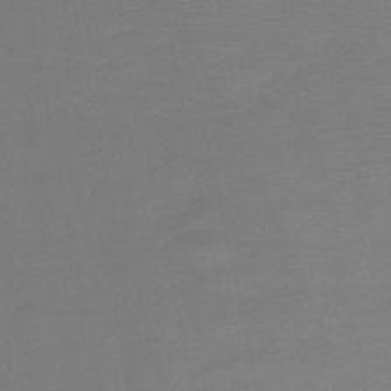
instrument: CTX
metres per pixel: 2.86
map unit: HNb
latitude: -51.5021
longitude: -46.7058
